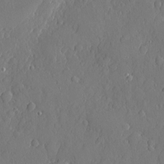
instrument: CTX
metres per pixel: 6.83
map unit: eHh
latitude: 5.1970
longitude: -75.2348
